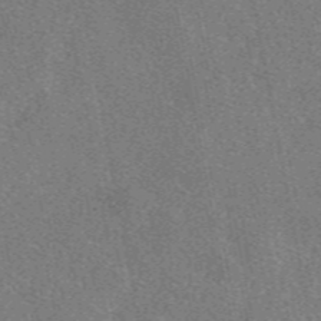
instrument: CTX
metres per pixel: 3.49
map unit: eAb
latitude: 48.0255
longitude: 109.8989
